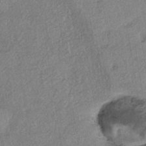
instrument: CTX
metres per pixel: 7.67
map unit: eHh
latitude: -41.7855
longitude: 119.8800
